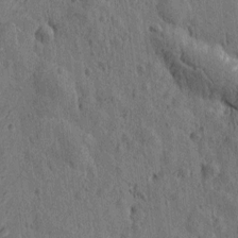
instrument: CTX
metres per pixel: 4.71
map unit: Htu
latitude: 0.0822
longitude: -176.0255
